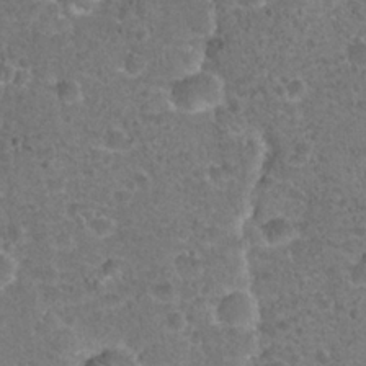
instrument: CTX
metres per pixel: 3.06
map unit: Hto
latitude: 22.1578
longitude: -48.1956
